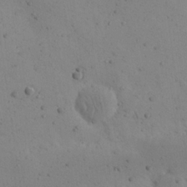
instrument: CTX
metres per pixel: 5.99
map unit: Nhu
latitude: 22.9136
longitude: -72.2901
